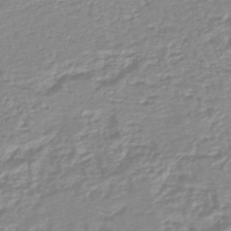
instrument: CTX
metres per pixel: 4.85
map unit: lHb
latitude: -44.4062
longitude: 78.6518
